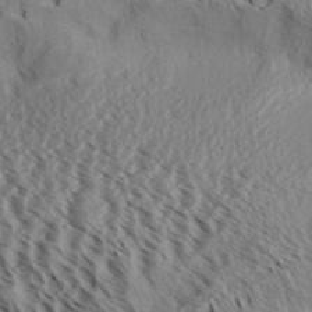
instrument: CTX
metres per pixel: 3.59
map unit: Aa
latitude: 31.7072
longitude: -137.4805
